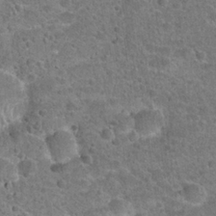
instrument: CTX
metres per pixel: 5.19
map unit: Hto
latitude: 21.9150
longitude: -48.9703
